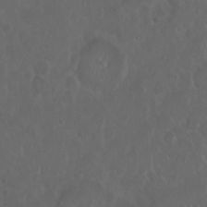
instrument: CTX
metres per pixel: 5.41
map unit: eHh
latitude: 0.6490
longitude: -54.3845
